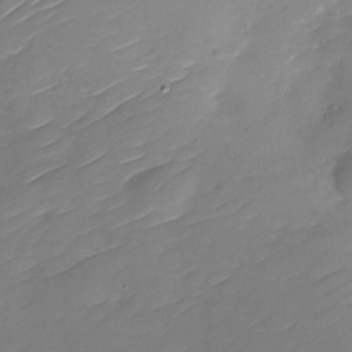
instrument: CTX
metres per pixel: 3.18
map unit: Nhu
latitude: -30.0472
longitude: -73.2348
